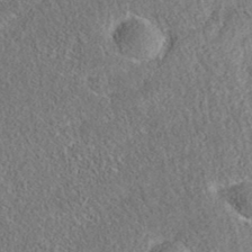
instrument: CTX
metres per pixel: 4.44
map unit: eAb
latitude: 36.5735
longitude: 112.1984
